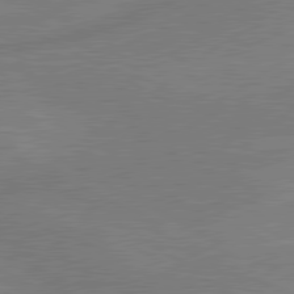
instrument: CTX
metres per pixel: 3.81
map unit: lApd
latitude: 80.2900
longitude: 128.3684
